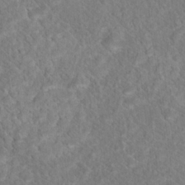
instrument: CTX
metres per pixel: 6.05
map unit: Hto
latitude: 18.2144
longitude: -37.0459
